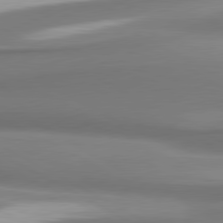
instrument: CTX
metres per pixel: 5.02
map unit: lApd
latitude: 80.6301
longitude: 177.7856
